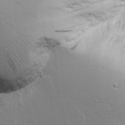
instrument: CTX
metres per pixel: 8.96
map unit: Aa
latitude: 18.3278
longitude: -126.1200
